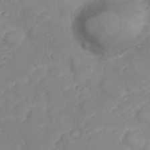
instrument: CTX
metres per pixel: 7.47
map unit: Nhu
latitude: 23.6127
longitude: -60.0255
